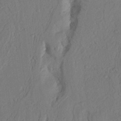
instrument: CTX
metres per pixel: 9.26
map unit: Nhu
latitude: 19.1781
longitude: -76.6301
